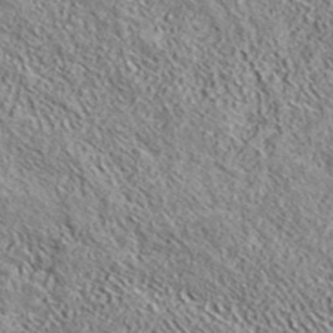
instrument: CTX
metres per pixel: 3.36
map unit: ANa
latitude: 42.8380
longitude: -89.0081
